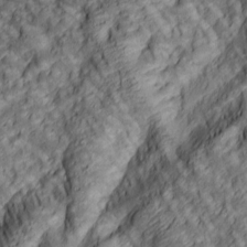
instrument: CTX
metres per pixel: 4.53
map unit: lAa
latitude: 5.1781
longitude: -116.6113
